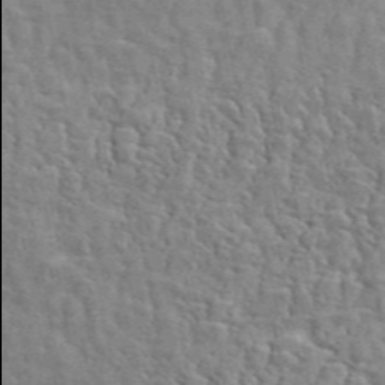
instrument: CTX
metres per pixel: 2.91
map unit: ANa
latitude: 49.4993
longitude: -81.9906
